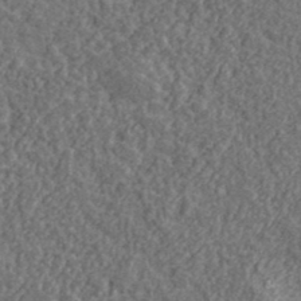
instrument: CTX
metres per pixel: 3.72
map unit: lHvf
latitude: 38.0822
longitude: -89.5749
